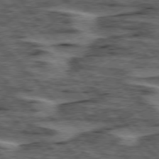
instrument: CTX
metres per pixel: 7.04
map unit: lApd
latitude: 75.9717
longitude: -77.1214
